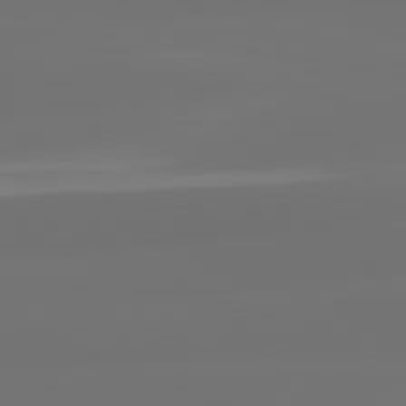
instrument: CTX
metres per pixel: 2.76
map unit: lApd
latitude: 82.1766
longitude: -167.5560
